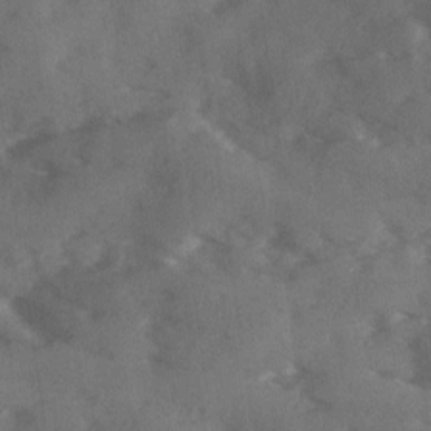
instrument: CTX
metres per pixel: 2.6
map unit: Ave
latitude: 18.4601
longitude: -130.9703
